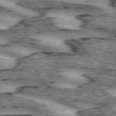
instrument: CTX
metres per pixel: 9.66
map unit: lApd
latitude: 72.4979
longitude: -54.5168
